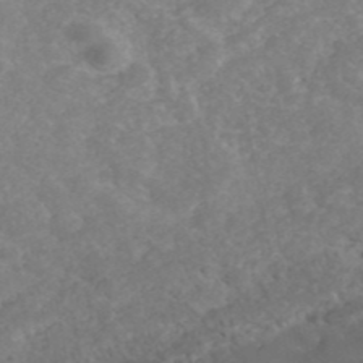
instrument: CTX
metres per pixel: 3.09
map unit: ANa
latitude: 42.2334
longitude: 29.8989
